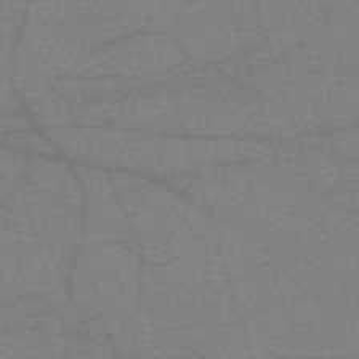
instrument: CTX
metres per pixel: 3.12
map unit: eHh
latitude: -62.0472
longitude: 54.6519
